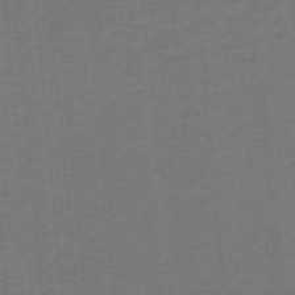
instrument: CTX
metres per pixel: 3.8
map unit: lHb
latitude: -42.2172
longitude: 54.3306
